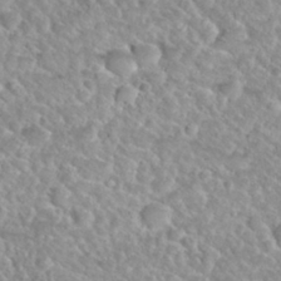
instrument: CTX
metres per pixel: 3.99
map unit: Nhu
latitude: 30.1389
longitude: -50.0633
